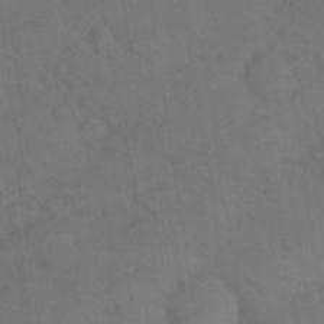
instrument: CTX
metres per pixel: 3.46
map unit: Nhu
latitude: 26.5168
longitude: -69.7639
